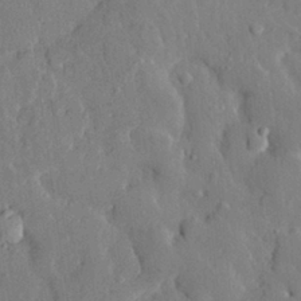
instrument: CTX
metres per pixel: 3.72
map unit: eHh
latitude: 29.4615
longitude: -77.8961
